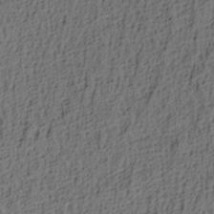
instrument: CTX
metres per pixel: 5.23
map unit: lAa
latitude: 4.4979
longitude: -114.0255
